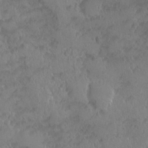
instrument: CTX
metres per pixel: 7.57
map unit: Ave
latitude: -10.3495
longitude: -120.0255
